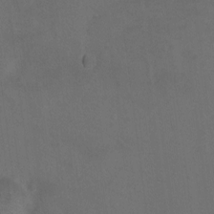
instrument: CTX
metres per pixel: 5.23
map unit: Hto
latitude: -7.5210
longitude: -35.8583
